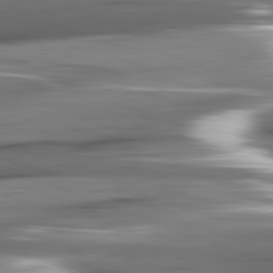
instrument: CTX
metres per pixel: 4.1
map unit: lApd
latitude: 81.8583
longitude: -144.1578
